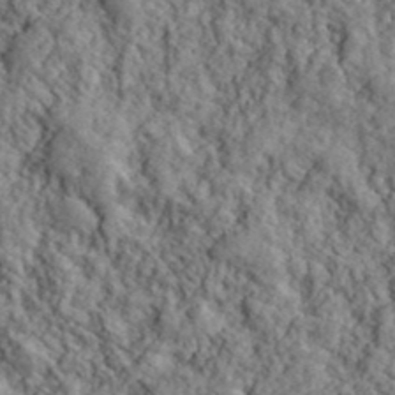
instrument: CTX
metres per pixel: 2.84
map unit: lHvf
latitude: 40.5356
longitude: -86.3467
